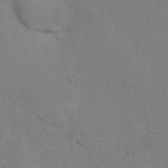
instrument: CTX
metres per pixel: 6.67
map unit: Nhu
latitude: 16.8380
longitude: -33.4804
